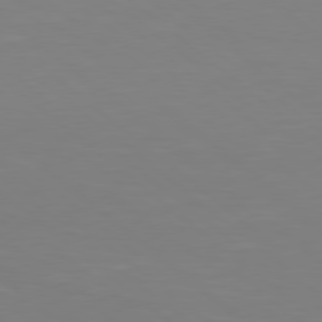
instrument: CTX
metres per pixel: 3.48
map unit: Hpe
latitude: 78.2901
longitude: -172.7246
